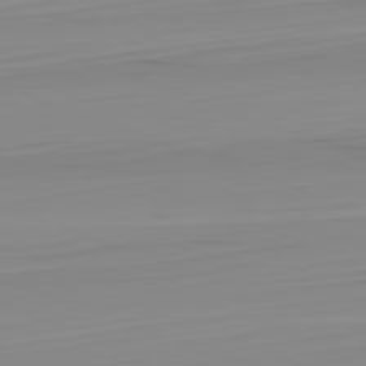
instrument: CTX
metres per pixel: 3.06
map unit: Hpe
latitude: -82.3873
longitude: 18.0661
